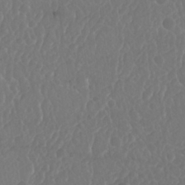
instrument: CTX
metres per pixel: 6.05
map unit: Nhu
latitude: 25.6693
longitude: -57.3481
